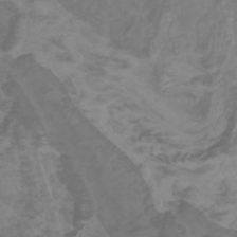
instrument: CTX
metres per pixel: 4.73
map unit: Htu
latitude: -1.0487
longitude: -77.3292
